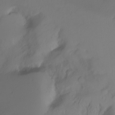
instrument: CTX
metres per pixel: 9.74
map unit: Ht
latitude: -7.1998
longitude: -29.9528
